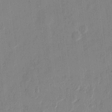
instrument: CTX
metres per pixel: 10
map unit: eHh
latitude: 12.5168
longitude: -68.8947
